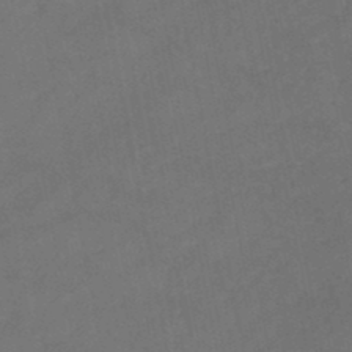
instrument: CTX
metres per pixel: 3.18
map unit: lHb
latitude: -46.8975
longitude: 62.2550
